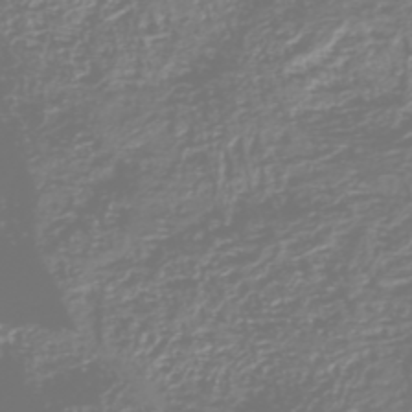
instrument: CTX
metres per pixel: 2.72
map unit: HNhu
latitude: -46.9730
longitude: 28.9920
